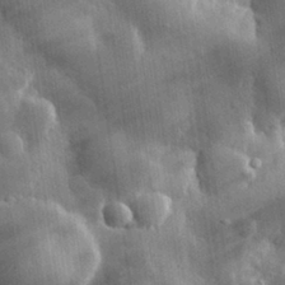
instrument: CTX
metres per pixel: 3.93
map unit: eHh
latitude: 30.7625
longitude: -80.1011
